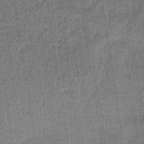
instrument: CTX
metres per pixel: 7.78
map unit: lHb
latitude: -35.8044
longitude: 62.8408
